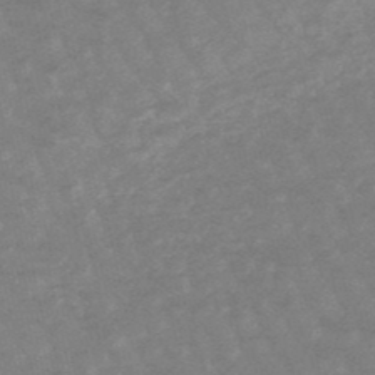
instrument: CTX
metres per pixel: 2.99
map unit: lHb
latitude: -48.6141
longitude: 82.8597
